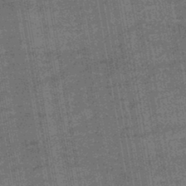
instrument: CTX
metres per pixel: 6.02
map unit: eHb
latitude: -45.8611
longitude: 87.4832
